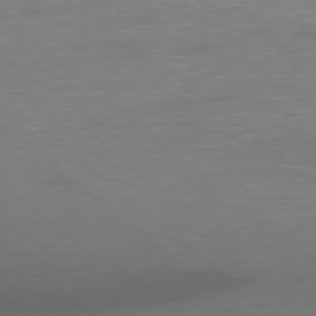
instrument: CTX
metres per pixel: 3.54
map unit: Ap
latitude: -78.4251
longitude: -67.9339
